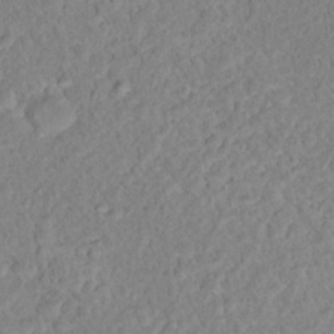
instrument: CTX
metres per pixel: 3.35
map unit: Nhu
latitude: 16.7813
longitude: -32.8569
